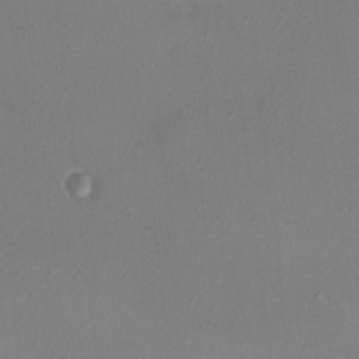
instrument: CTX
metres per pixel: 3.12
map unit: HNhu
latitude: 5.0080
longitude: 7.0486
